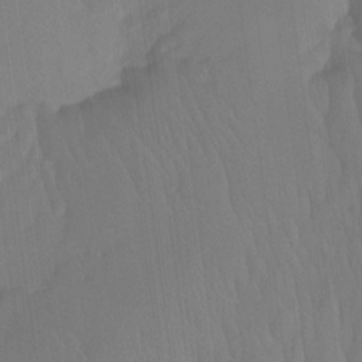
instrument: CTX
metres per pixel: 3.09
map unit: Htu
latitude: -15.8234
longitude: -46.2334
